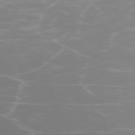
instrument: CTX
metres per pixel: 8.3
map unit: Hpe
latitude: -74.2173
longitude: 4.4440
